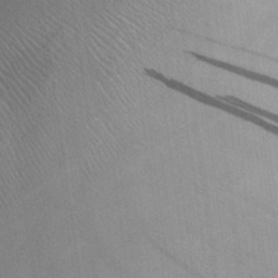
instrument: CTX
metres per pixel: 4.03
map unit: Aa
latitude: 26.7435
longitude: -134.2333
